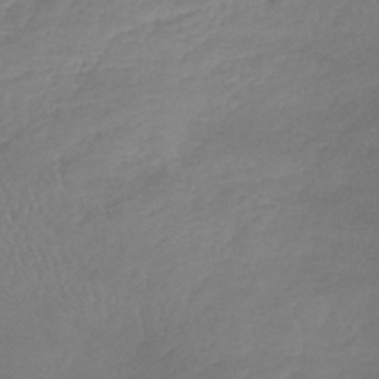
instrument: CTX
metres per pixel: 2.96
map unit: lHb
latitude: -40.9730
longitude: 68.4817
